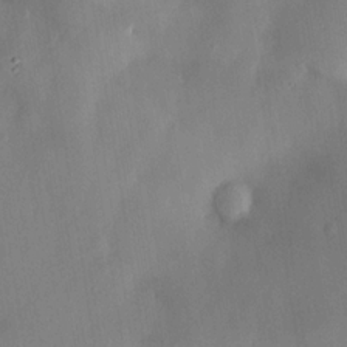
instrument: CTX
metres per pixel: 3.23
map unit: HNhu
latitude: 15.0270
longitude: 12.1039
